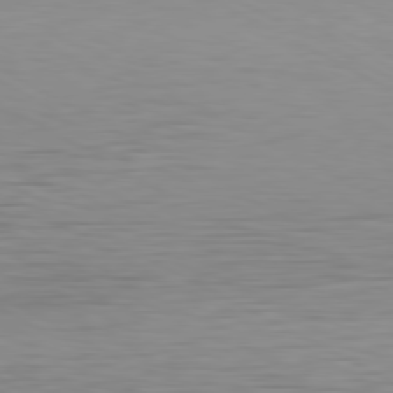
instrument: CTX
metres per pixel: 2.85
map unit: Hpe
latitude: -80.9353
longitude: 17.5211
